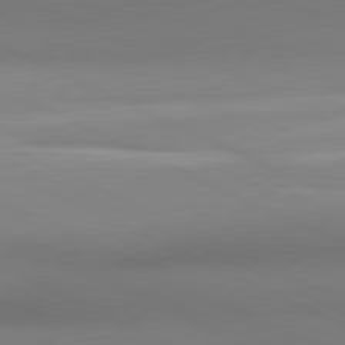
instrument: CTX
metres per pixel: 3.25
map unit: lApd
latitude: 81.1970
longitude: 143.9178
